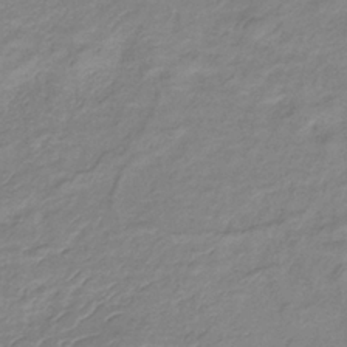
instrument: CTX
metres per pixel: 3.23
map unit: lHb
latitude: -34.9731
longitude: 71.7478
